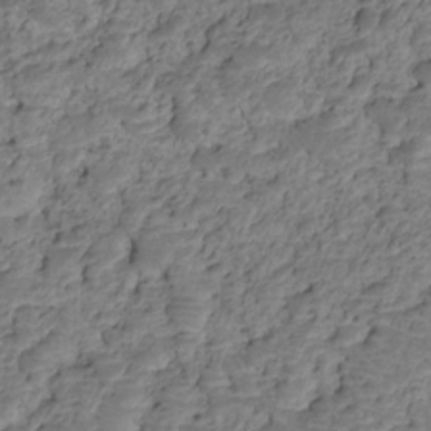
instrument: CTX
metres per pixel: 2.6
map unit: HNhu
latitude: -21.3698
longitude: 85.5021
